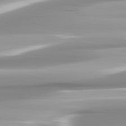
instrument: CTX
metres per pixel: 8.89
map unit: lApd
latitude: 82.7813
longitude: -138.6868
